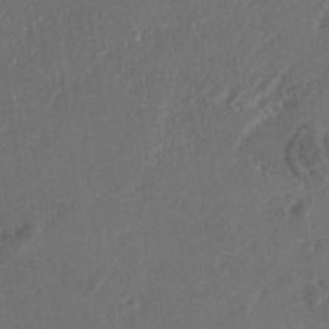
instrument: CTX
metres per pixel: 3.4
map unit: eHh
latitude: 34.9324
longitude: -132.8569
